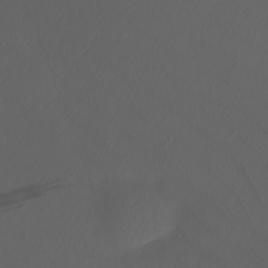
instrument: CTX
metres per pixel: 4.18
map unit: Nhu
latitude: -5.8800
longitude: -95.7261
